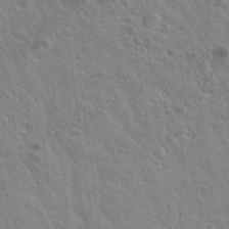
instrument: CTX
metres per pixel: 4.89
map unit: Hto
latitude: 20.2523
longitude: -54.3656
